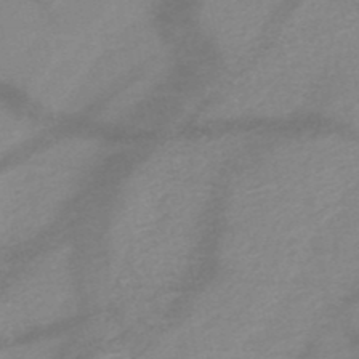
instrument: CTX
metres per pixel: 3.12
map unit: HNb
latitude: -50.3495
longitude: -43.4804
